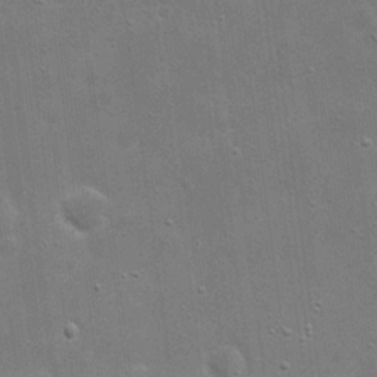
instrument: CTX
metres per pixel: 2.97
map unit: eHh
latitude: 20.8380
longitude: -66.8758
